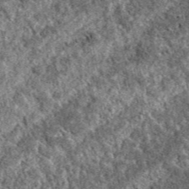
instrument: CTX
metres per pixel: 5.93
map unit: eAb
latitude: 37.7827
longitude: 110.0850
